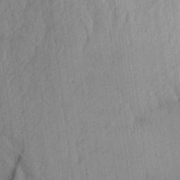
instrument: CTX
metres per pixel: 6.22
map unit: Aa
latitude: 15.7072
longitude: -146.8191
